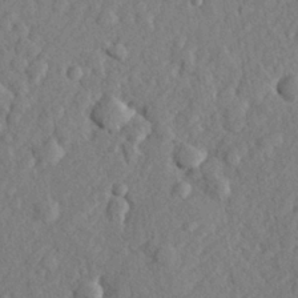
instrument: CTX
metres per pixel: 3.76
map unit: lHvf
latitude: 23.5938
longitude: 143.5966
